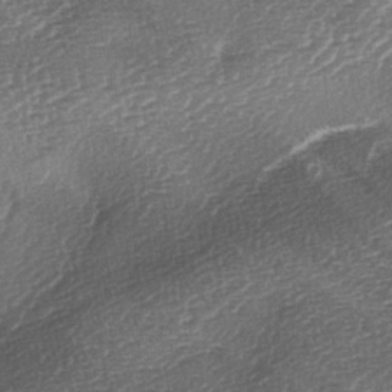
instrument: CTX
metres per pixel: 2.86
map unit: lAa
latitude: -3.6532
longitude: -128.7624
